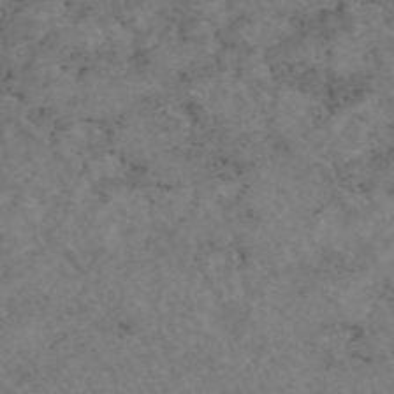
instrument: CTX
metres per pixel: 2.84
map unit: eAb
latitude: 44.9891
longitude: 115.4076
